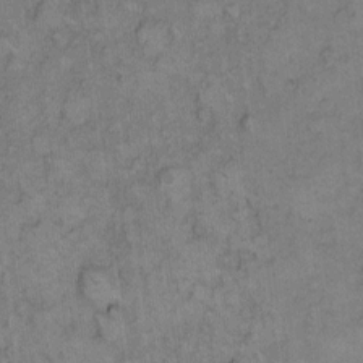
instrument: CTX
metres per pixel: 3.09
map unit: eHh
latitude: 8.4412
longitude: -63.3104
